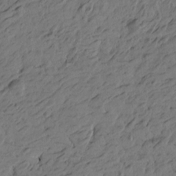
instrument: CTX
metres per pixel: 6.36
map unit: Htu
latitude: -5.9556
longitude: -179.4805
